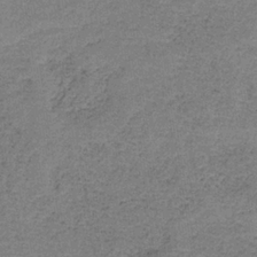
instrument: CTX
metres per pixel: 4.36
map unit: HNb
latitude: -34.4629
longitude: 54.0472
